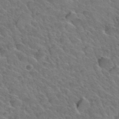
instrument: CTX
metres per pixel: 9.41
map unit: Hto
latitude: 34.5168
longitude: -47.1592
